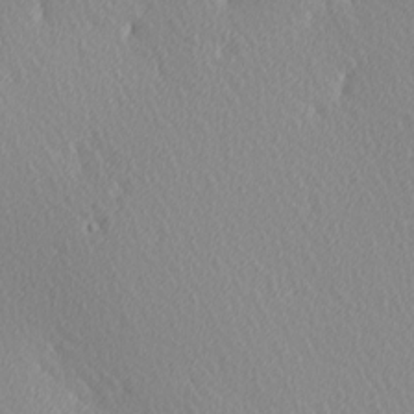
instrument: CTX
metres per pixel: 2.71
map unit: Ave
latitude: 3.5938
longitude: -112.7435
